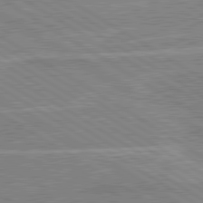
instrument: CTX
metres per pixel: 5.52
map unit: lApd
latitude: 80.6113
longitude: 123.6344
